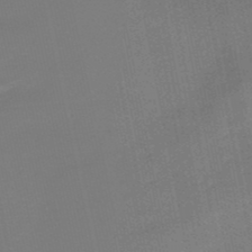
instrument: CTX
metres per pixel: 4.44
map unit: lHb
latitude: -49.7478
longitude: 80.2362
